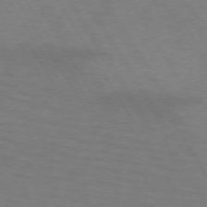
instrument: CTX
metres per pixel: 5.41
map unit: lApd
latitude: 72.6113
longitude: -57.3292
